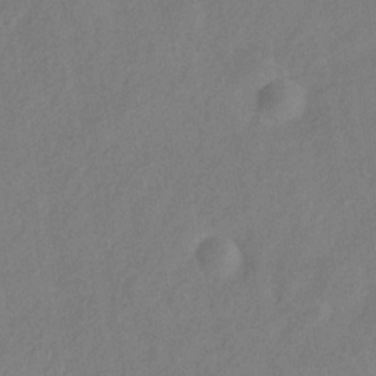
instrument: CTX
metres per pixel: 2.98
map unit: Hve
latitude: -33.1998
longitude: 92.2362
